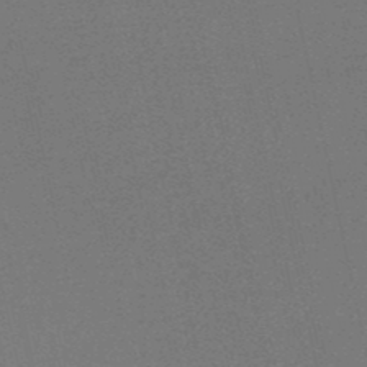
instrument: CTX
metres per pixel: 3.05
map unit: HNb
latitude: -49.7289
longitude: -52.2145
